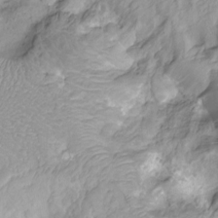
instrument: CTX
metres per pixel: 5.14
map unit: Nhu
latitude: -14.9920
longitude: -26.7246
